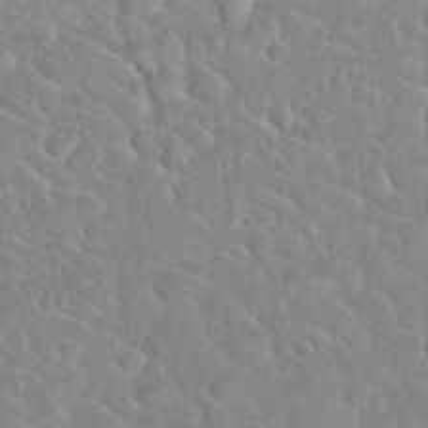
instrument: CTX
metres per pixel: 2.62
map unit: Nhu
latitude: 29.5371
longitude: -52.7435
